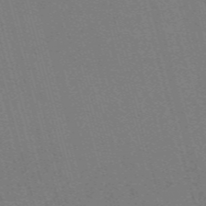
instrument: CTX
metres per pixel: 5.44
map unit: Nve
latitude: -59.2375
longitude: 62.6329
